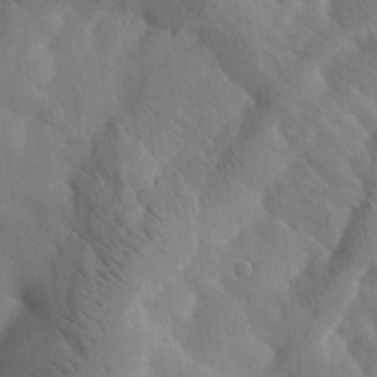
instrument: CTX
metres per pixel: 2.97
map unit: Htu
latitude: -2.6896
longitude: 167.8611
